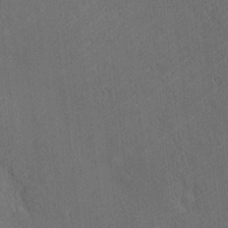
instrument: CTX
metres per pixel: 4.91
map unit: Htu
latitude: -7.3132
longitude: 156.2550
